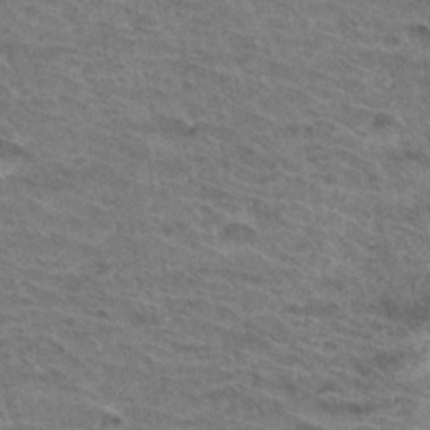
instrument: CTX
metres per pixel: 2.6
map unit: Hto
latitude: 32.8191
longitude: -47.1026
